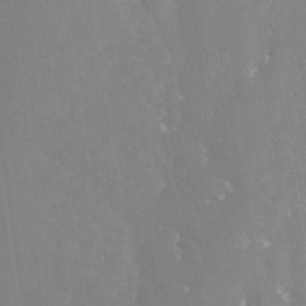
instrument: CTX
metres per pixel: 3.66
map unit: Nhe
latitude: -28.6519
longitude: -110.2712
